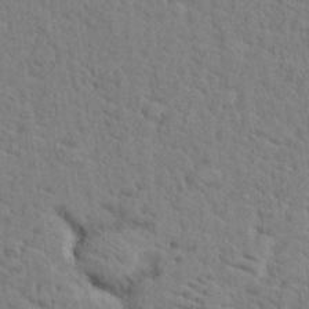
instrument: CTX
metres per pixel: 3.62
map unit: lHvf
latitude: 25.3292
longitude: 143.3887
